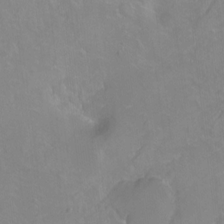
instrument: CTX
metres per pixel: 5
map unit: Hto
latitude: -14.0283
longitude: -41.7638
